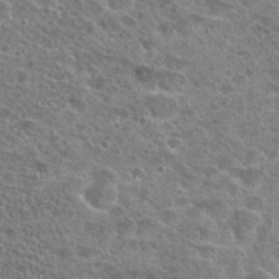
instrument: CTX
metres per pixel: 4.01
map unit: Hto
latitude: 25.6693
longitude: -46.5924
